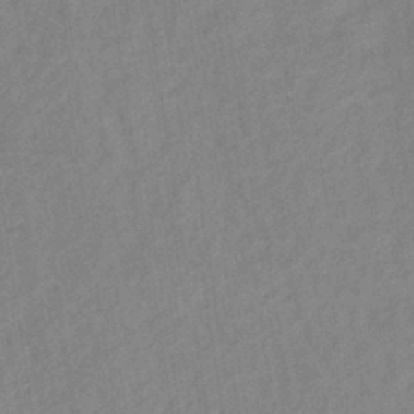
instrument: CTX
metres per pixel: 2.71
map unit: lHb
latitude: -36.6329
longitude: 72.1983
